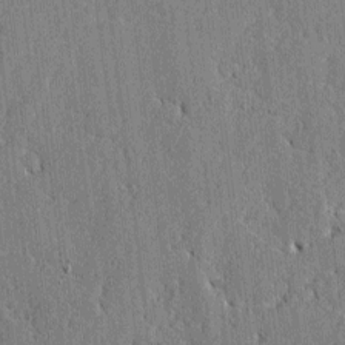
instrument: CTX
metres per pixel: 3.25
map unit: lAvf
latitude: -0.1984
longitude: -107.1214
